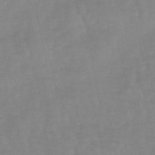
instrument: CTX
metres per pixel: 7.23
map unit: eHb
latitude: -48.8975
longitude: 77.2565
